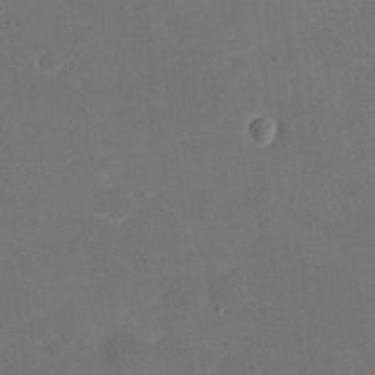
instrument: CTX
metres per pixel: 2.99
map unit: eHh
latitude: 19.5371
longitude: -65.0269
